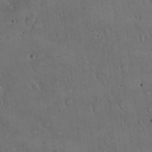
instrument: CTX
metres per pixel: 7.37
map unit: Hto
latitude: 16.7813
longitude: -59.1214
